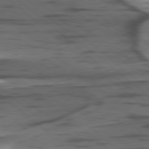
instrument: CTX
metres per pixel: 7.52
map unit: lApd
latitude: 78.7058
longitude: -49.6883
